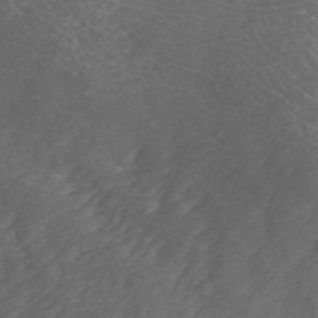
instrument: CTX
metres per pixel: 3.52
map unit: ANa
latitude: 41.6882
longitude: 28.0283
